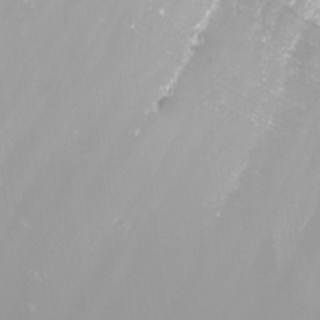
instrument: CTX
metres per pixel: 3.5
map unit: Nhu
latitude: -7.3320
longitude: -76.0444
